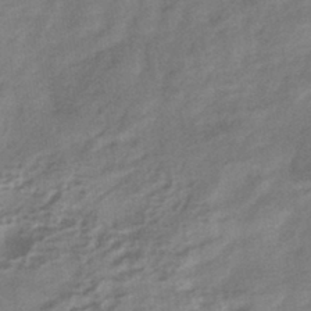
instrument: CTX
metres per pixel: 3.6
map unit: eHb
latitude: -40.4818
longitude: 83.3321
